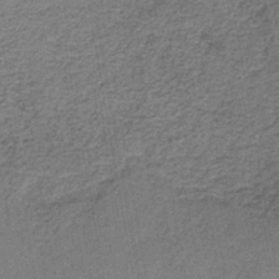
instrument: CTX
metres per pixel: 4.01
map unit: eAb
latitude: -37.6532
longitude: 52.0661
